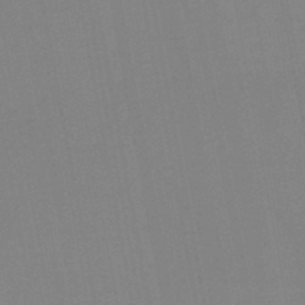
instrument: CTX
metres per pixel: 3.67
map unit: HNb
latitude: -47.2943
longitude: -48.5168
